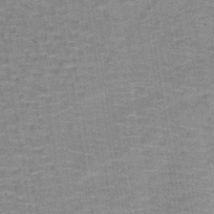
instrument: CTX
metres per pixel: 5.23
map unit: lHb
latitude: -41.1998
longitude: 57.4265
